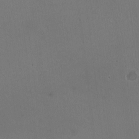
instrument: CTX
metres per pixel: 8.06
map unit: HNhu
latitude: -3.0108
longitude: -1.9150
